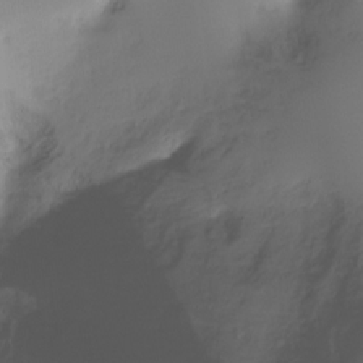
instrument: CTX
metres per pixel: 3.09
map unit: Ht
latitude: -17.3888
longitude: -46.1767
